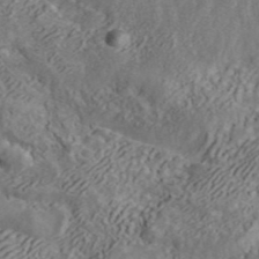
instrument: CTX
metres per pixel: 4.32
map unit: ANa
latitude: 42.3089
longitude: 16.7464
